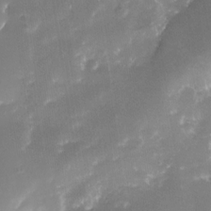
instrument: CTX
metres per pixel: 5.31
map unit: Nhe
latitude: -32.7275
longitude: -116.6302
